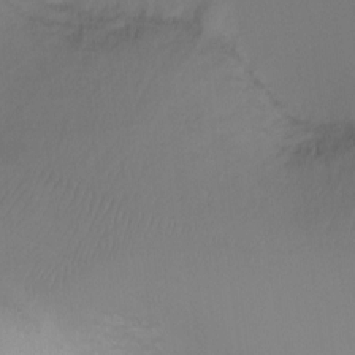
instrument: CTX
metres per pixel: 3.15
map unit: Ht
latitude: -6.9730
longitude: -34.5545
